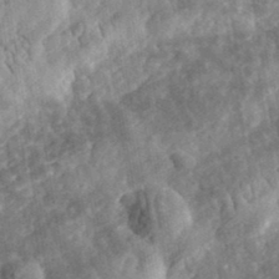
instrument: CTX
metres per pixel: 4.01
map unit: eHh
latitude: 34.5545
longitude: -78.8947
